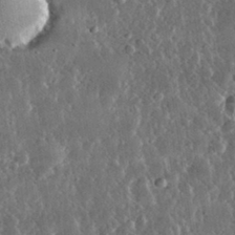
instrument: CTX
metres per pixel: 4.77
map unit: lHvf
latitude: 31.8395
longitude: -91.3671
